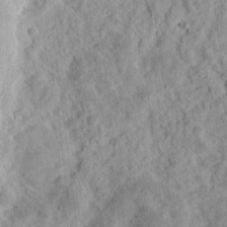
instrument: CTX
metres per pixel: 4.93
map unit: eHh
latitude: 12.5357
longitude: -73.8773
